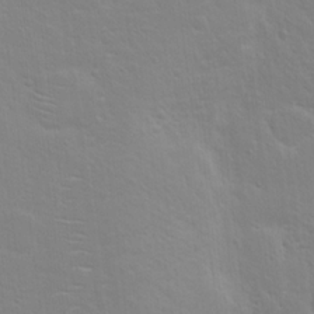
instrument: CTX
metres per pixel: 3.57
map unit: Nhu
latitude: 17.7072
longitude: -33.8205
